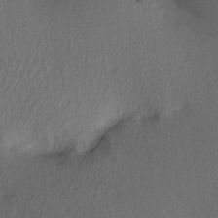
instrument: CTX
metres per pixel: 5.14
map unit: Hve
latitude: 13.5560
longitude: -90.3656
